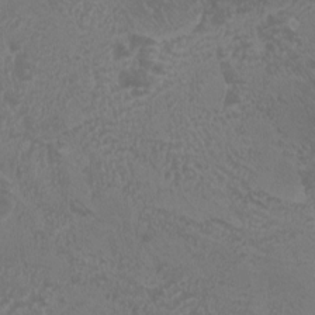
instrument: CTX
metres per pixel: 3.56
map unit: HNhu
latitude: 3.6505
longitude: -1.7449
